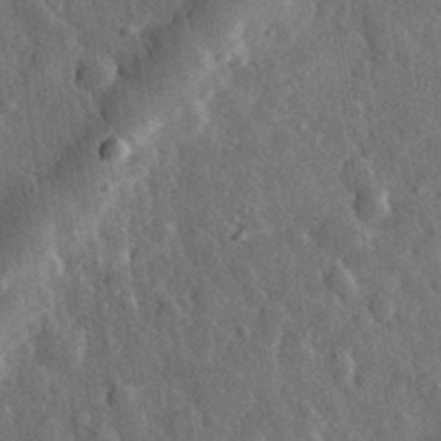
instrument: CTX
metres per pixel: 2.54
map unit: eHh
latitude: 33.0270
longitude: -79.9717
